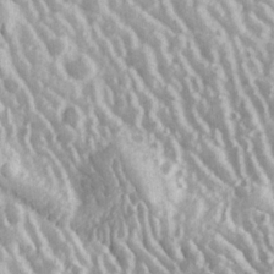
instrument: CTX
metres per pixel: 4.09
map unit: Hve
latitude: 24.7057
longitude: 146.5951
